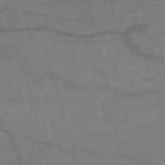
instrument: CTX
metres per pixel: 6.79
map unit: eHh
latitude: -61.3510
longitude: 53.9556
